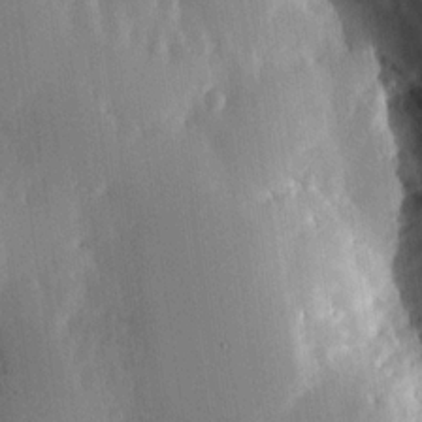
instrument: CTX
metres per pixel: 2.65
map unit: lHvf
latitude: 18.2144
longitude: -114.2900
